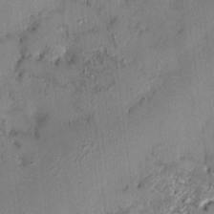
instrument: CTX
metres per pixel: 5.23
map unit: HNhu
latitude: 6.6113
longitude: 0.5574
